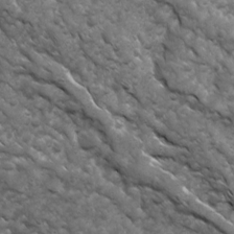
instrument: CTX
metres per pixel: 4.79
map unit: Ave
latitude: 17.2348
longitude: -132.2900
